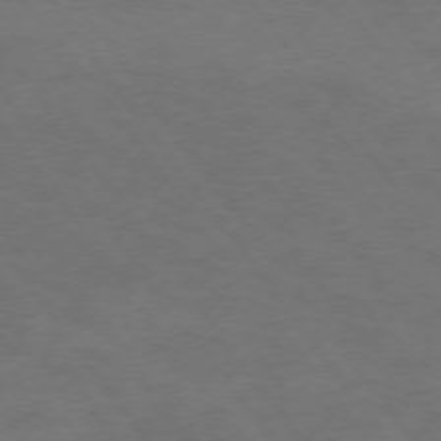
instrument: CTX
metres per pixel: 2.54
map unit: Ap
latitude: -75.9367
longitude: -64.9136
